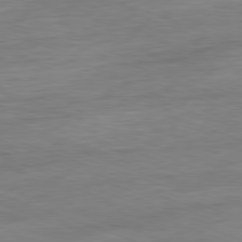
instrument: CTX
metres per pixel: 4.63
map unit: Ap
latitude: -81.2376
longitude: -89.4616
